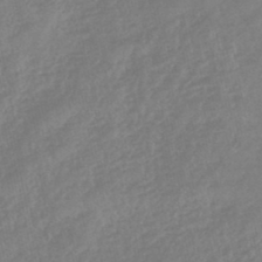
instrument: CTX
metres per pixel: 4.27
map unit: eHb
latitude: -46.3684
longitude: 84.1605
